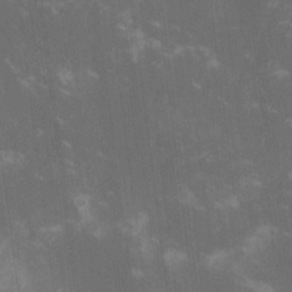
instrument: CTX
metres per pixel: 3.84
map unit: lHvf
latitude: -13.8611
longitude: -101.9528
